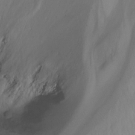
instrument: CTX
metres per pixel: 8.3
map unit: Nhu
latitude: -13.0864
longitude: -63.4427
